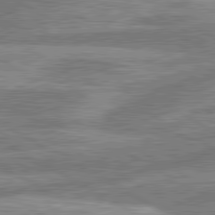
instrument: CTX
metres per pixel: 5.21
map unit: lApd
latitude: 81.0269
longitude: -165.5560
